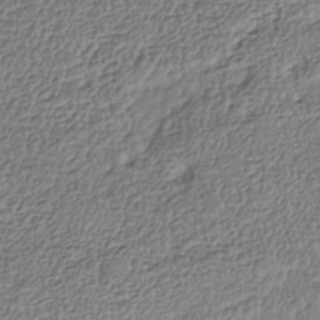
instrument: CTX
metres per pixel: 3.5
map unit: Nhe
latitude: -40.5574
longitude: -110.6869
